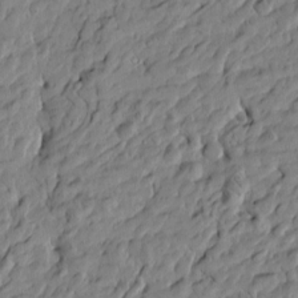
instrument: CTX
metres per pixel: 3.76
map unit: Htu
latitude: -5.1998
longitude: 177.7856
